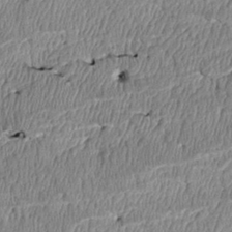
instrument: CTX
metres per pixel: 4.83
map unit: Htu
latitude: 3.4615
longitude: 150.2362
